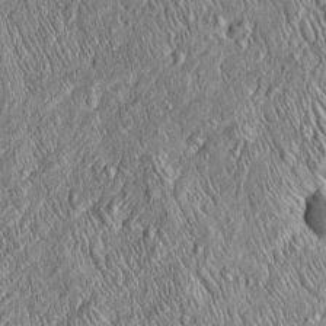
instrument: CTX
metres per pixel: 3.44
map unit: Htu
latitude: -4.1983
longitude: 158.0283
